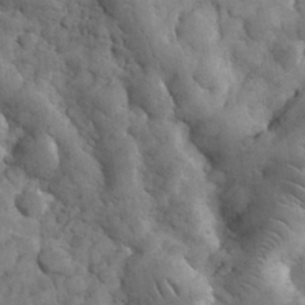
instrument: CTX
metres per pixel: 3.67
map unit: eHh
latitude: 33.1781
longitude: -67.4804
